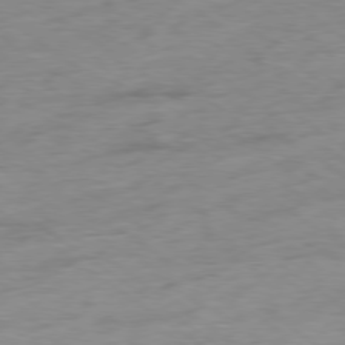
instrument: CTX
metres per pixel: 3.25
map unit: Hpe
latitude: -78.5951
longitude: -17.1970
